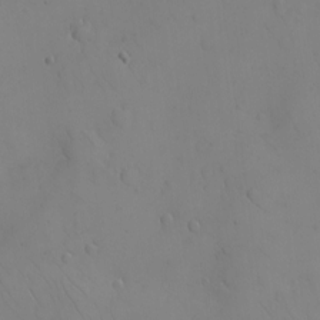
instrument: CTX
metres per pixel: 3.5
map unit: eHh
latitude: -9.4265
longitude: -65.9339
